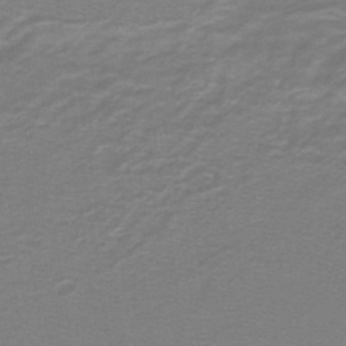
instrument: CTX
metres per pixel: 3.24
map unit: lHb
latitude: -44.3306
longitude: 56.6329
